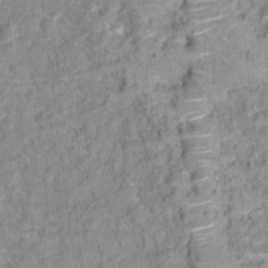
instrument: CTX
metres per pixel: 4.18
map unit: Hto
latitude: 16.4601
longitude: -36.5168
